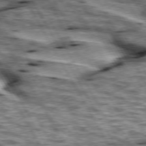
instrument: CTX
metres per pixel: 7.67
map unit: lApd
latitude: 74.3845
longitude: -55.8583
